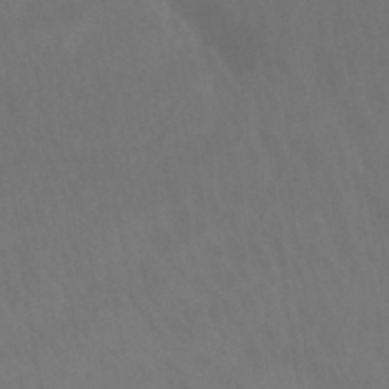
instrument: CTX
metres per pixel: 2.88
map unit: lHb
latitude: -45.5021
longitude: 66.7652
